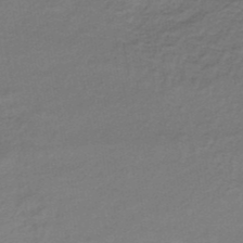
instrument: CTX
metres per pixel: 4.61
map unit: lHb
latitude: -35.7289
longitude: 61.0109
